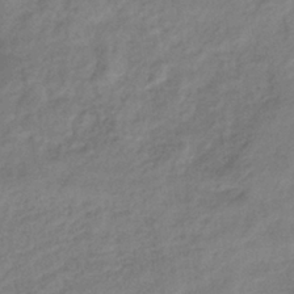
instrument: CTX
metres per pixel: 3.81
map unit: eHb
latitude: -38.1606
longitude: 75.4833
